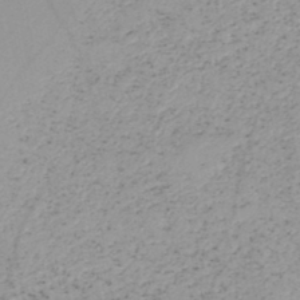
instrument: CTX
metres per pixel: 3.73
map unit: HNb
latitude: -45.1053
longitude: -42.8002
